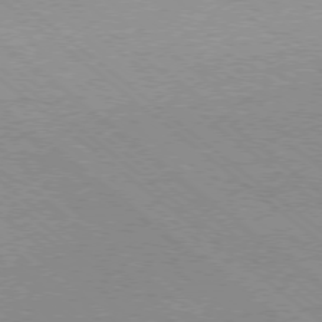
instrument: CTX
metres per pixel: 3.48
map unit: Ap
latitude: -78.3117
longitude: -83.2537
